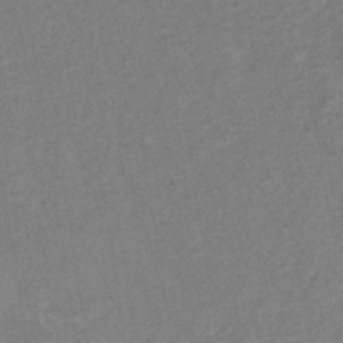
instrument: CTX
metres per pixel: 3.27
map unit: lHb
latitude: -36.8597
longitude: 71.0487
